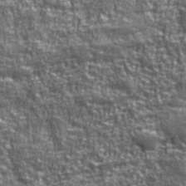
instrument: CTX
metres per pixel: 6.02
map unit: eHh
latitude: 43.0081
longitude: -91.9906
